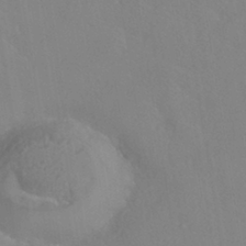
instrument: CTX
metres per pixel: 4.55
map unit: HNhu
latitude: -40.2172
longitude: 101.0864
